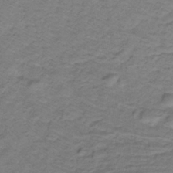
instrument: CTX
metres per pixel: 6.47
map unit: lHb
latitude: -32.9164
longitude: 66.0094
